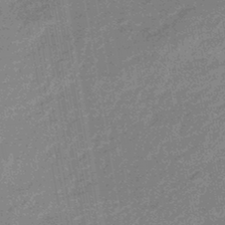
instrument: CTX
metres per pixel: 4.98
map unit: eHb
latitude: -44.6707
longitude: 88.5385
